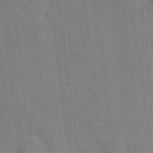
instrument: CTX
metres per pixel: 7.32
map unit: Hto
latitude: 13.9528
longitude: -36.1011
